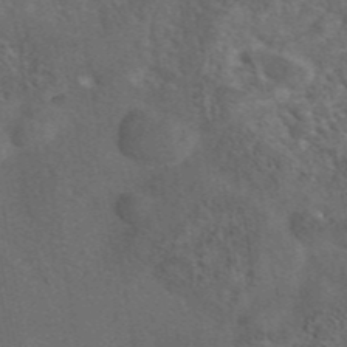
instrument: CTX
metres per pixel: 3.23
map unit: eAb
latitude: 43.8583
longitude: 110.8785
